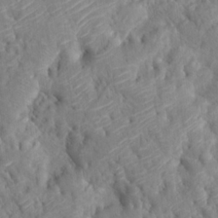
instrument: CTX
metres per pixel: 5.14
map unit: Hto
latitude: 18.3656
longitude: -39.4048
